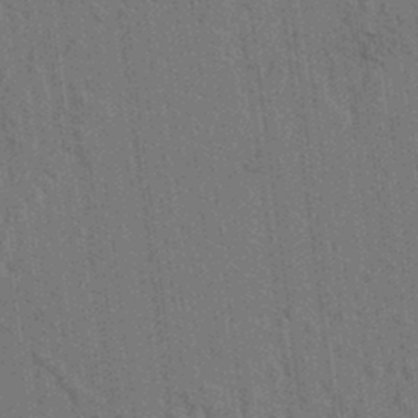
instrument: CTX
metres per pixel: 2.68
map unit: lAvf
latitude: 7.4993
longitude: 164.4062
